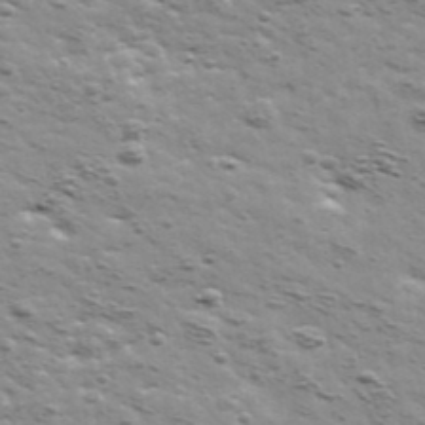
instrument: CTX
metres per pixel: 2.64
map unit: Ave
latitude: 41.7827
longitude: -109.3481
